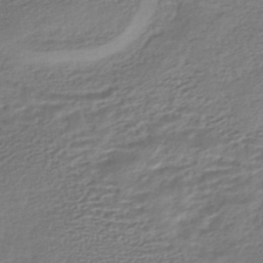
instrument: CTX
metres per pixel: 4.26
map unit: HNhu
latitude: -43.7099
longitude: 105.0108
